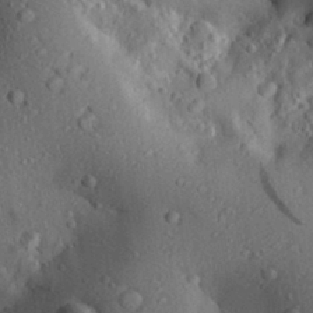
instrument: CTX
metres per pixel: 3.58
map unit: Aa
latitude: 28.7813
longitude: -131.1593
